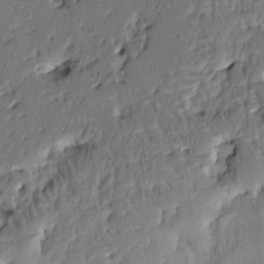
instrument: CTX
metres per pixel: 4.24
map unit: Ht
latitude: 9.3860
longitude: -77.9717
